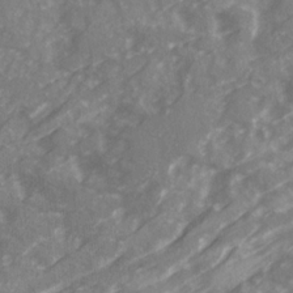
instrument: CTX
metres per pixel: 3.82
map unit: Ave
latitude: 19.9906
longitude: -130.8002
